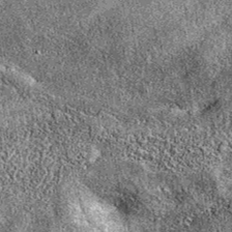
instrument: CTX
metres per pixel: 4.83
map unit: eAb
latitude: 37.2915
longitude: 111.3321
